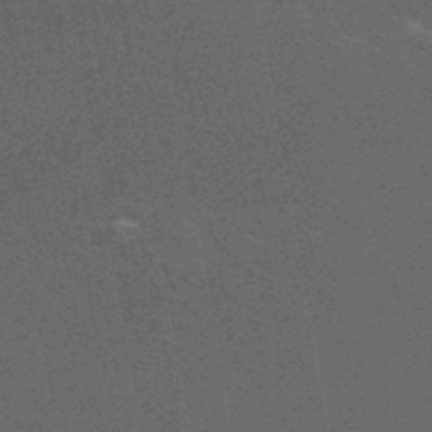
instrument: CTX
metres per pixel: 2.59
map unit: HNhu
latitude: -45.4832
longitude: 99.5588
